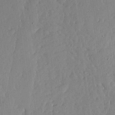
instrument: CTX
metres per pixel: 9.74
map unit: lHvf
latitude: 19.3292
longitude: -115.4804
